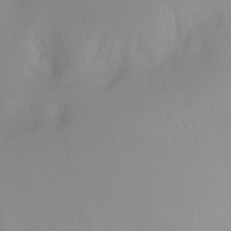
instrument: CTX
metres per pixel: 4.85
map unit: Htu
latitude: 2.9513
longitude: -22.0255
